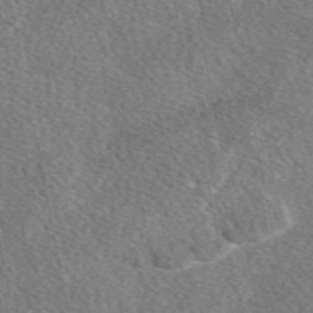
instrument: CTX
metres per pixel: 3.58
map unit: eAb
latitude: 47.9717
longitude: 117.6532
